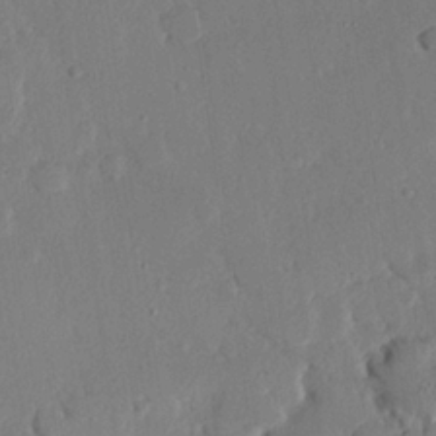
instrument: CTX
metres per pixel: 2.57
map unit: eHh
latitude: 25.5938
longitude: -80.7435
